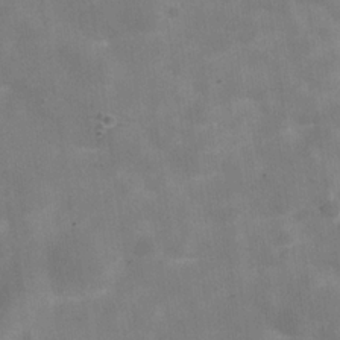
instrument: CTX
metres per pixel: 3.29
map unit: Hve
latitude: -30.7841
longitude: 93.6155
